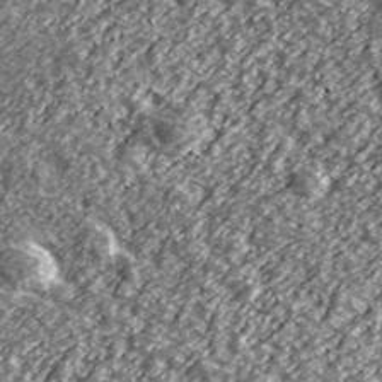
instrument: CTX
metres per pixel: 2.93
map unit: Ave
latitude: 40.7813
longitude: -105.9150
